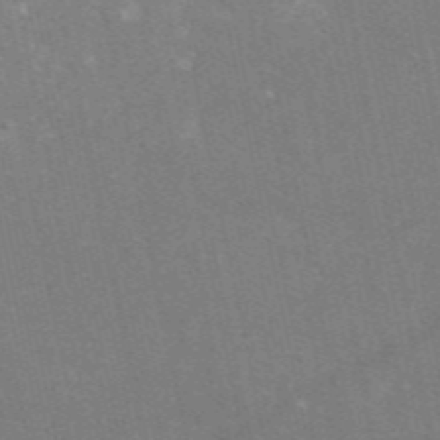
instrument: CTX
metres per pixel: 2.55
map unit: eAb
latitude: 47.4049
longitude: 115.6533
